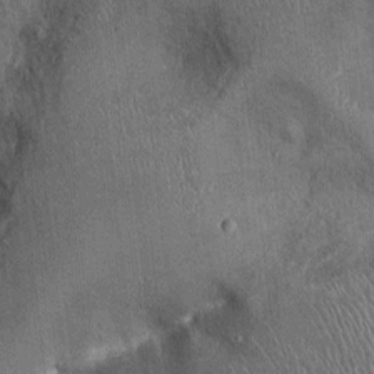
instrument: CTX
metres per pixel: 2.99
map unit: Ht
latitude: -1.1620
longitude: -13.4427
